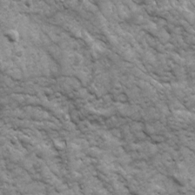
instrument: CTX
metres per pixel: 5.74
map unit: Ave
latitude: 17.0458
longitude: -132.1767
